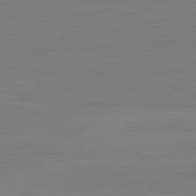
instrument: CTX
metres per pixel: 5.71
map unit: lApd
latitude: 82.0633
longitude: 166.1417
